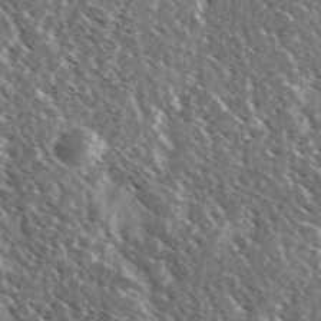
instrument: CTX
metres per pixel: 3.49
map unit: Ave
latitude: 37.3671
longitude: -108.8380
